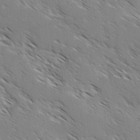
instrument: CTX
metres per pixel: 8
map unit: lAvf
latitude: -3.8989
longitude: -113.2159
